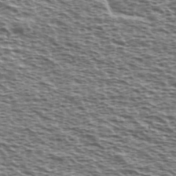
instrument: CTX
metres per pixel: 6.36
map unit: Ave
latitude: 38.2711
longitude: -112.8002
